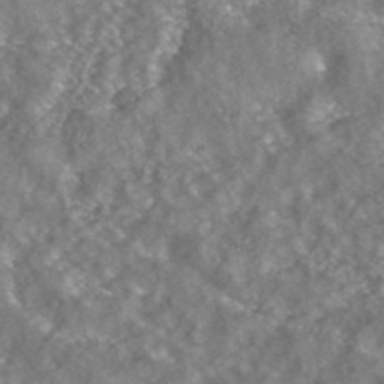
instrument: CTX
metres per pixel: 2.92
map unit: ANa
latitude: 42.6680
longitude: 23.8612
